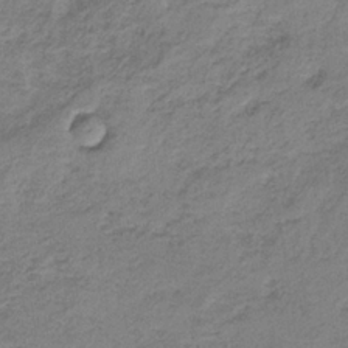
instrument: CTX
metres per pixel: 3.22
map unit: HNb
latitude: -33.4077
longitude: 58.3306
